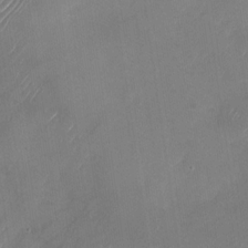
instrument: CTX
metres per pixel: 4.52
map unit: Nhu
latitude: -27.5966
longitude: -62.8191
